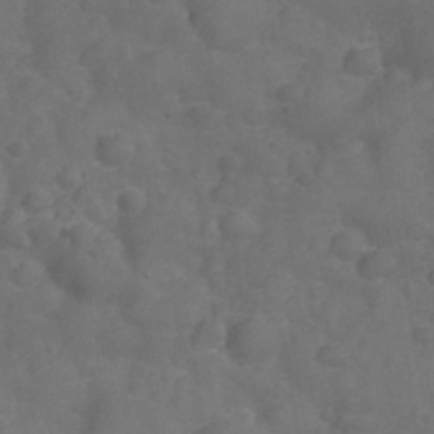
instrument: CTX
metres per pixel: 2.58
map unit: Nhu
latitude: 28.1389
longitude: -56.1577
